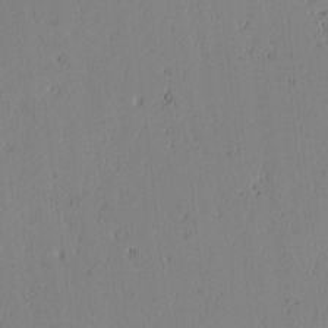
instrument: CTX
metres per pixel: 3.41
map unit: lAvf
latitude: -1.7100
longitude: -106.1578
